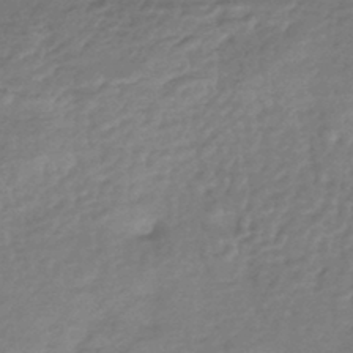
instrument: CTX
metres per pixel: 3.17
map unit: HNhu
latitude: -44.1039
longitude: 93.3888
